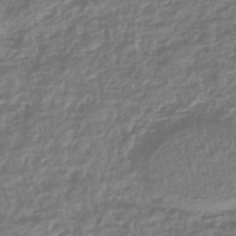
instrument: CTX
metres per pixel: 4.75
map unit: HNhu
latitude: -44.7652
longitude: 99.7855
